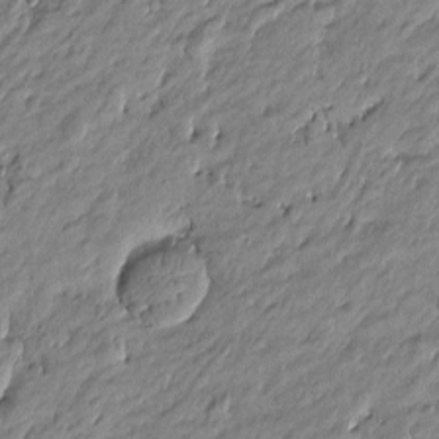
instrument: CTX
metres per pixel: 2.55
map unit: Htu
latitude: -5.1620
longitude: 177.0298
